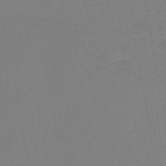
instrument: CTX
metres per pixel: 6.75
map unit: lHb
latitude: -42.3495
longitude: 64.1984
